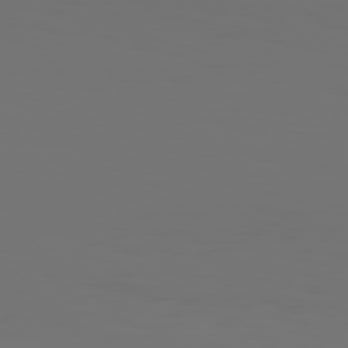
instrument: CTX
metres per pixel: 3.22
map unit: Hpe
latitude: 76.7813
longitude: -135.6883
